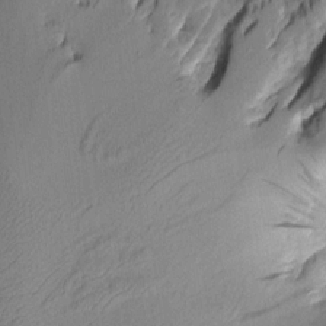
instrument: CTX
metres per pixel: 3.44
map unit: Aa
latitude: 7.8961
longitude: -128.3278
